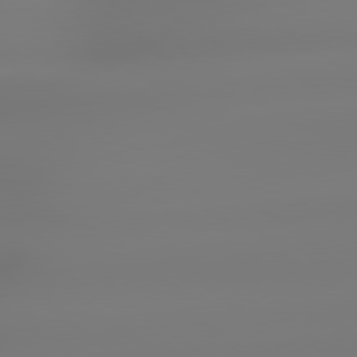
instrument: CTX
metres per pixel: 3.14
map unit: lApd
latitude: 79.1403
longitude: -136.1767
